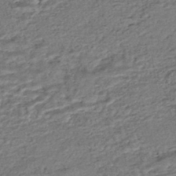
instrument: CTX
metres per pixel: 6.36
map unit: HNhu
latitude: -45.2943
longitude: 105.9556
